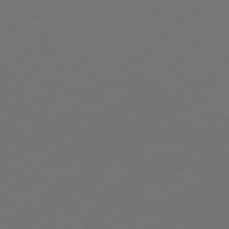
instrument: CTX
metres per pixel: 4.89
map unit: Hpe
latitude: 76.2333
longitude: -130.4601
